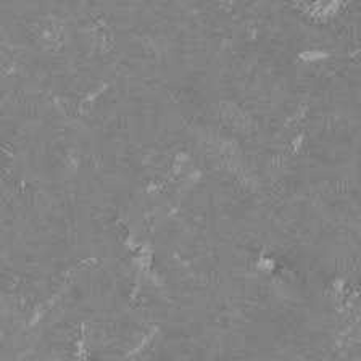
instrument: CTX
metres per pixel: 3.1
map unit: HNhu
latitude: -0.2173
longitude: -3.2915
